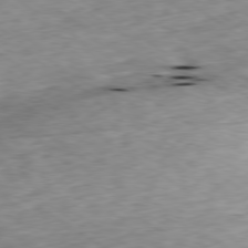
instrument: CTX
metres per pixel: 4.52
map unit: Ap
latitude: -79.6721
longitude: -90.9325
